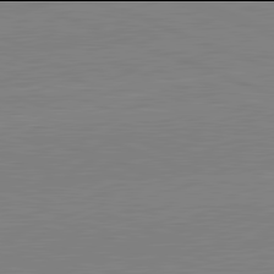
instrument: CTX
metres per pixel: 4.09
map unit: lApd
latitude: 81.9906
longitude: -157.8961
